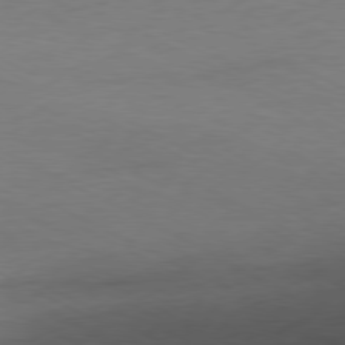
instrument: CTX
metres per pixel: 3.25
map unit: Ap
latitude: -80.2929
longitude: -82.3467
